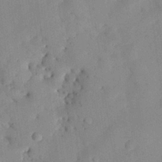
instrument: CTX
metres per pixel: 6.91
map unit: Nhu
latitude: 27.8017
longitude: -71.7072
